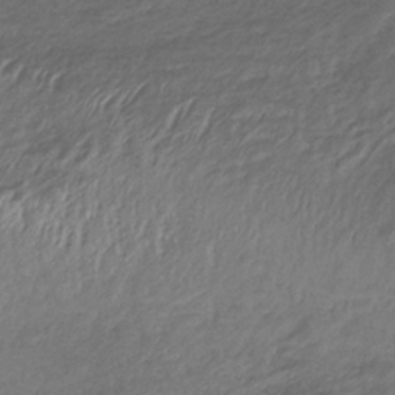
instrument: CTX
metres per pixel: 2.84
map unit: lHb
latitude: -34.5196
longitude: 68.0472
